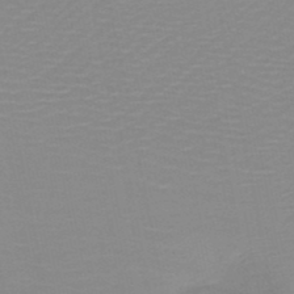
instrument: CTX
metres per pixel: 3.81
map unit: HNb
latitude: -49.3510
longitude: -49.0458
